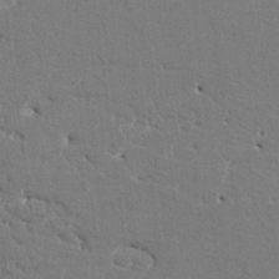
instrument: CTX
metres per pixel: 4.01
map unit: HNhu
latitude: 7.2348
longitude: -4.8380
